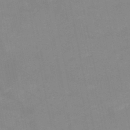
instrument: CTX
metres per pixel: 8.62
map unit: HNb
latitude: -50.2550
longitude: -40.2333
